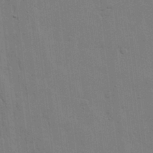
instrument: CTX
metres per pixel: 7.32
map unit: lHvf
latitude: 17.7450
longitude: -113.5749
